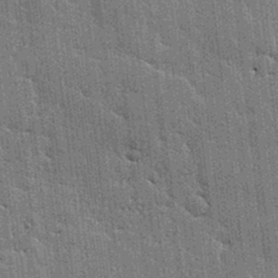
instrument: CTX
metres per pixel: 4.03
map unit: lAvf
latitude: -0.8597
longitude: -107.5560
